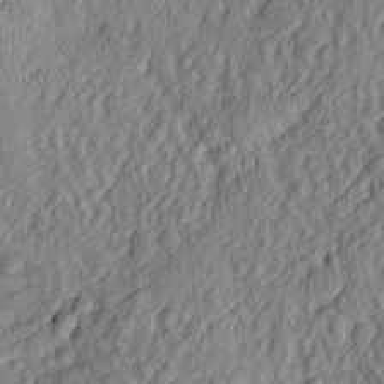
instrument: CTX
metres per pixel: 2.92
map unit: Htu
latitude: -5.8233
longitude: 155.1998
